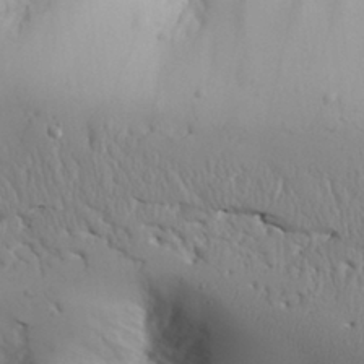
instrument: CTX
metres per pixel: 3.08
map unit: Aa
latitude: 31.4805
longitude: -143.4427
